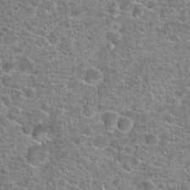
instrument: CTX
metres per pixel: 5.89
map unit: Hto
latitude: 20.1389
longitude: -43.9150
